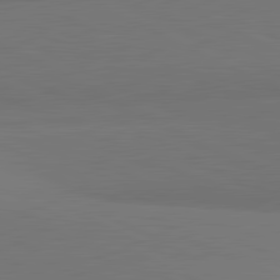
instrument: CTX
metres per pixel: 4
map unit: lApd
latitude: 81.8394
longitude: 158.6140
